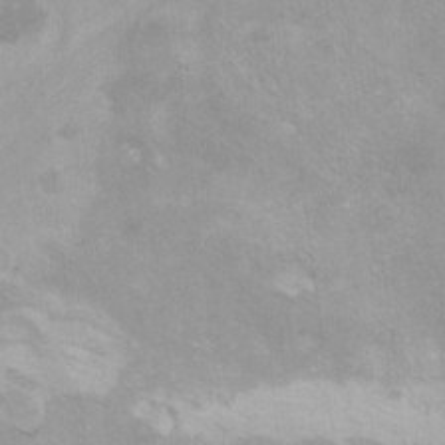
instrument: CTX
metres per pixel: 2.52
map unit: Ht
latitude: 5.7261
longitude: -36.7246
